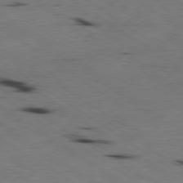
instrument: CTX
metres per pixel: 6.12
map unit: Hpe
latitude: -80.4062
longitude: 23.9745
